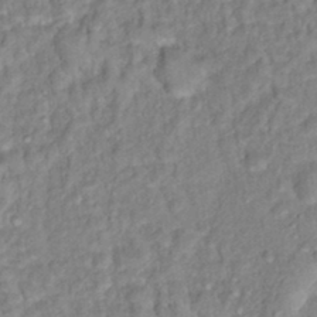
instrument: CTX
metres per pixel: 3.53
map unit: Hto
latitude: 16.9703
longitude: -35.5749
